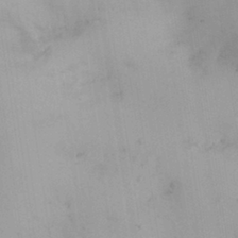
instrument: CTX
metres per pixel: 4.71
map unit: HNhu
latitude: 7.8205
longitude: -0.7435
